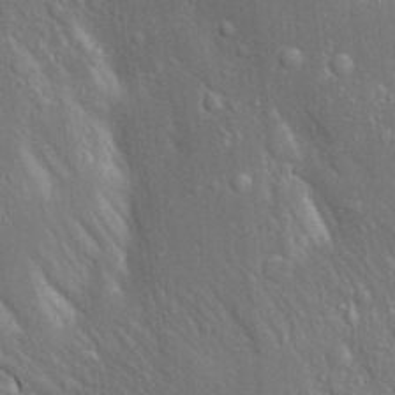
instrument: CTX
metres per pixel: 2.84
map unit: Aa
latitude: 18.4034
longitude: -149.4804
